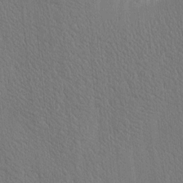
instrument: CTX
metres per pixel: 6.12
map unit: Htu
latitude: -4.3306
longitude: 174.4062
